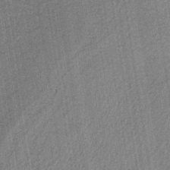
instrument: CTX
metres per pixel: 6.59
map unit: eAb
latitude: -40.0283
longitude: 51.8800
